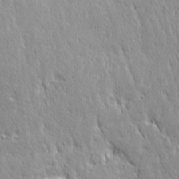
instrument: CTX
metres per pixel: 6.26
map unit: Ave
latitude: 22.0822
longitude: -135.9339
